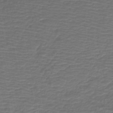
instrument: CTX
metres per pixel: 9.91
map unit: HNb
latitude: -42.8785
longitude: 51.6344
